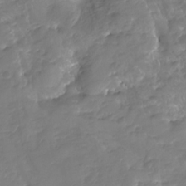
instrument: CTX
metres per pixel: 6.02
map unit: Nhu
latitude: -23.2187
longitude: -56.4034
